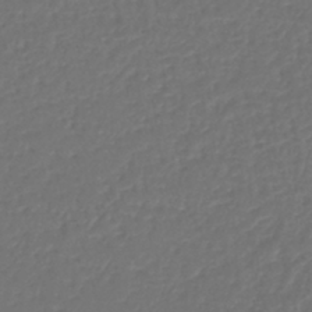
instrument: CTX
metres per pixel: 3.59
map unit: lHb
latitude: -43.1242
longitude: 61.5210
